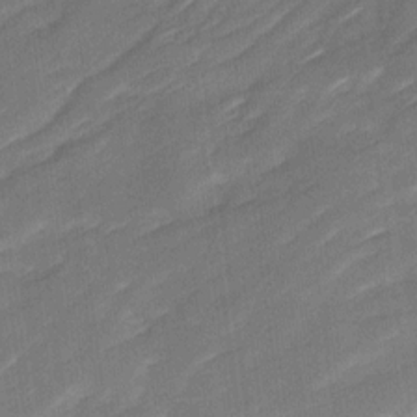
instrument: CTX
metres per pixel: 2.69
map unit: Ave
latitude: 16.9514
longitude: -136.3845
